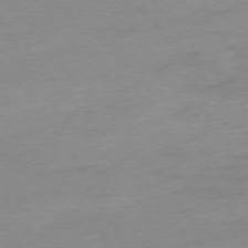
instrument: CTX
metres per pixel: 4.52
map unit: Hpe
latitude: -76.0850
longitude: -15.6883
